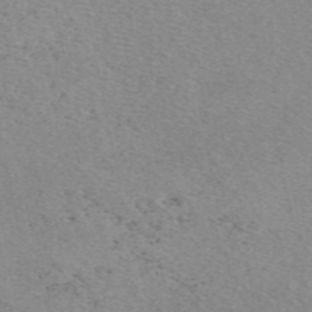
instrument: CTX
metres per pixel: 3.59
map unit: eAb
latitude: 49.8205
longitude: 107.6344
